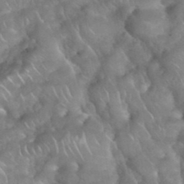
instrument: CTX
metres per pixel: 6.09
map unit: eHh
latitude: 38.7435
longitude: -58.5924
